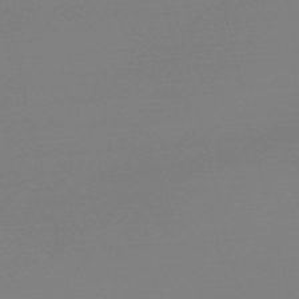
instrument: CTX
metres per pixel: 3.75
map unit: Nve
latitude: -57.1431
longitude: 62.3684
